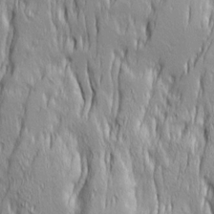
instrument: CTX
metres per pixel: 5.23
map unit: Ave
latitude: 14.2334
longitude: -131.7828
